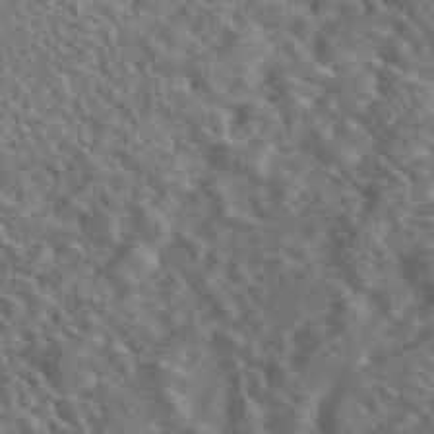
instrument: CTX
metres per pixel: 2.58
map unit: ANa
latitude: 46.3845
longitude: 27.2375
